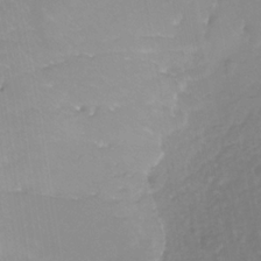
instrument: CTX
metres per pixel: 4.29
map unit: lHb
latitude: -31.0297
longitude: 64.5574
